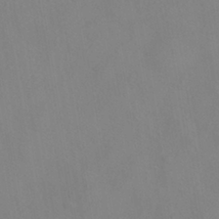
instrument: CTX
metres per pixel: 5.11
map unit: HNhu
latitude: -40.1417
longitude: 101.1053
